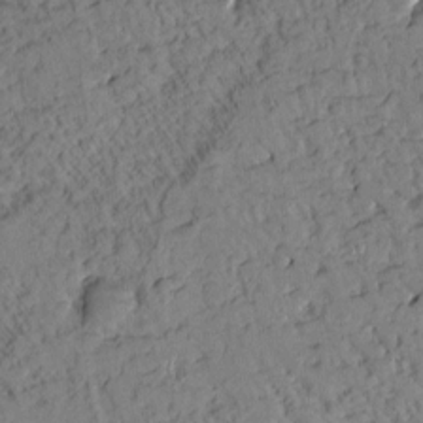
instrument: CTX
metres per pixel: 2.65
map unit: Htu
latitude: 0.8380
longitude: 176.8597
